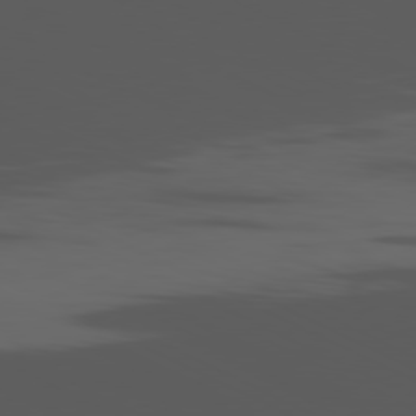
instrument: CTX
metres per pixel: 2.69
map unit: Ap
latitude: -80.9542
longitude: -62.4412
